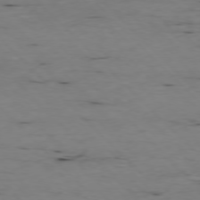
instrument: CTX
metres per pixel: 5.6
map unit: Ap
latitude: -77.0109
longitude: -89.6694
